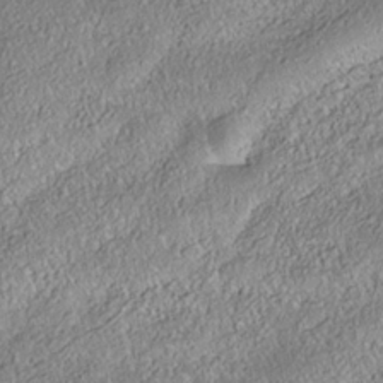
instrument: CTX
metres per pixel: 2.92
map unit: Nhe
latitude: -38.0661
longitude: 138.4251
